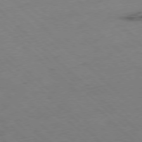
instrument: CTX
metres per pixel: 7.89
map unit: Hpe
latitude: -78.2361
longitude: 13.1242
